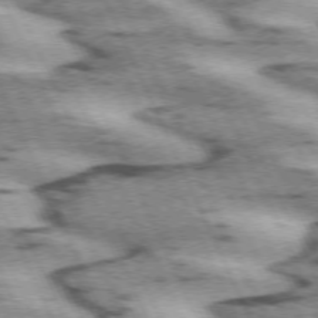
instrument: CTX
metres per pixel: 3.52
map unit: lApd
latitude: 72.1200
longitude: -54.5923
